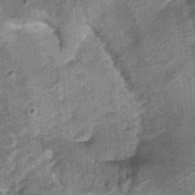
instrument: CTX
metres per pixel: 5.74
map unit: Nhu
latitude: 0.0633
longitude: -16.8569
